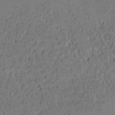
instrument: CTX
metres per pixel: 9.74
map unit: Htu
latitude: -1.3888
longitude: 170.2551
